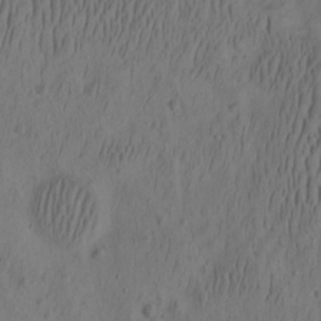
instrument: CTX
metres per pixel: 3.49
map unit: eHh
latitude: -2.4251
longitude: 16.6897
